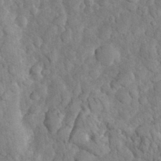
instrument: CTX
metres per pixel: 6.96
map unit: eHh
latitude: 32.6679
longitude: -66.1011
